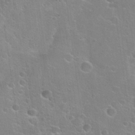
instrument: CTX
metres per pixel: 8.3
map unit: Hto
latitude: 23.0269
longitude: -50.6301
